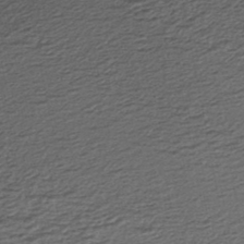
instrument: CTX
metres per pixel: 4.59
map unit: HNhu
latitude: -46.0283
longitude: 106.2551
